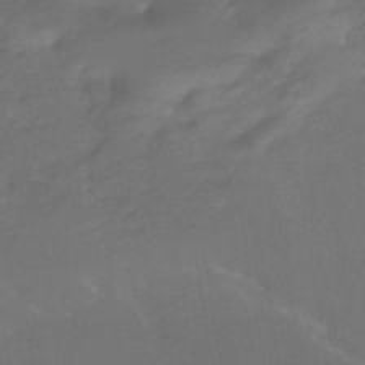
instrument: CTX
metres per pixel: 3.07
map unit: HNhu
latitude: -42.9730
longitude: 94.5951
